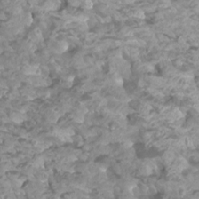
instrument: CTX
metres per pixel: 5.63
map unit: Htu
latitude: 3.3292
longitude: -21.4616
